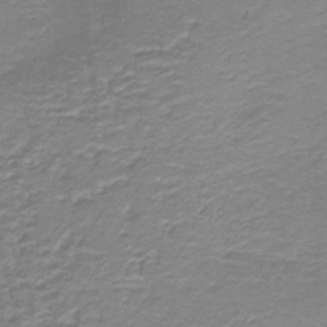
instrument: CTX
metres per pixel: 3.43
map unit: HNb
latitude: -38.6897
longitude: 50.9920
